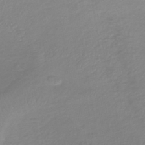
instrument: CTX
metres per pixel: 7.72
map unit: lHb
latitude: -40.5951
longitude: 72.2172
